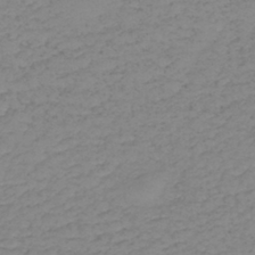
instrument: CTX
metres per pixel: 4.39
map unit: lHb
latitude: -38.3306
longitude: 70.3495
